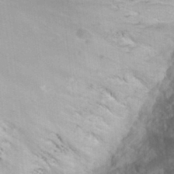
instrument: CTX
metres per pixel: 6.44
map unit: Hto
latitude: 34.0633
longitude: -42.9514
